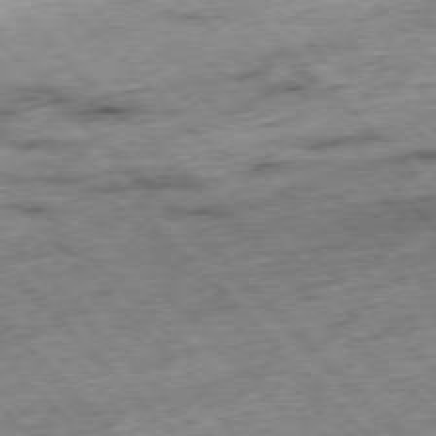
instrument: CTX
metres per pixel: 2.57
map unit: Hpe
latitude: -76.9731
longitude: -15.8206
